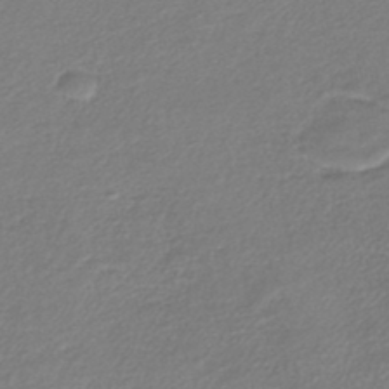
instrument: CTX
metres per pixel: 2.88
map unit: lHb
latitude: -45.0298
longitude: 59.1242
